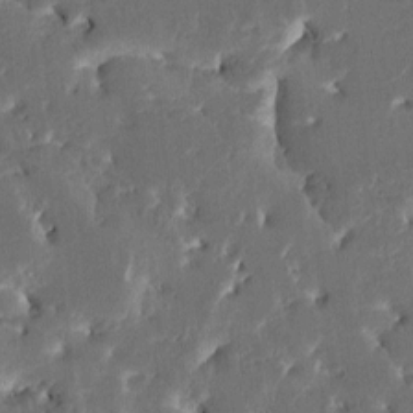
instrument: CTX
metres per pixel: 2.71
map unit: HNhu
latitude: 5.5938
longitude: -6.0444
